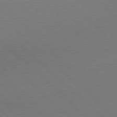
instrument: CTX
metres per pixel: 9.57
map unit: Hpe
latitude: 77.7638
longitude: -149.9339
